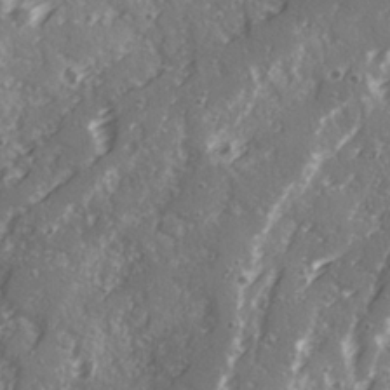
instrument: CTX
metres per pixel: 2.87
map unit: Ave
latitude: 21.2915
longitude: -131.5372
